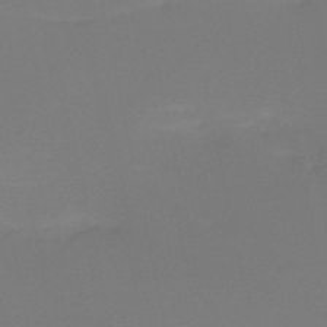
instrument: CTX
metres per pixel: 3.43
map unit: eHh
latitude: -52.1794
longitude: -25.2348
